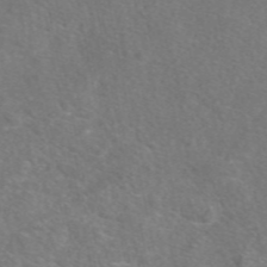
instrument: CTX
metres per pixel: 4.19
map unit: eAb
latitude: 47.9906
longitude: 117.0675
